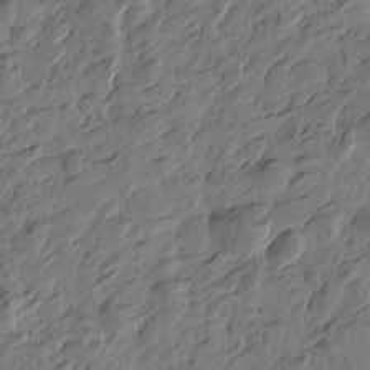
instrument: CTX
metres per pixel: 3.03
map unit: Htu
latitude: -3.7099
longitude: -178.0633
